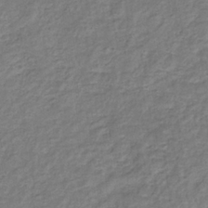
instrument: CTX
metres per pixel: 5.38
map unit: eHb
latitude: -33.9178
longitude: 75.4266
